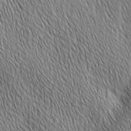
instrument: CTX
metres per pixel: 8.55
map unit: Ave
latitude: 2.3467
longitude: -114.3845
